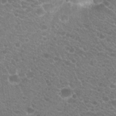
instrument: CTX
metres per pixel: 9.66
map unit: Hto
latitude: 20.4790
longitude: -34.5356
